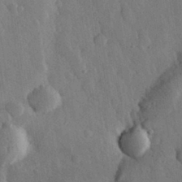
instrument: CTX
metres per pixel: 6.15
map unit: eHh
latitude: 31.3482
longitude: -79.7072
